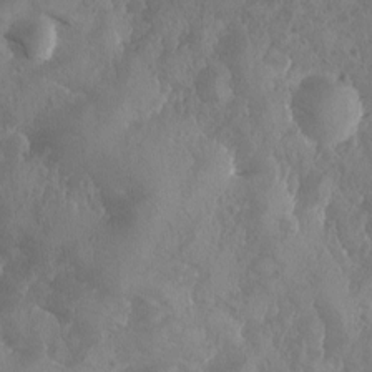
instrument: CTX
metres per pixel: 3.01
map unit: Ave
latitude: -10.0283
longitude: -118.1011
